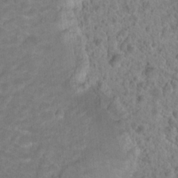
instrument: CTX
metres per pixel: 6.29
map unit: Hto
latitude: 18.1766
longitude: -40.3089
